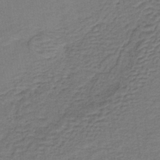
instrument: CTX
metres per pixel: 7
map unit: lHb
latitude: -38.4818
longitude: 57.5588
